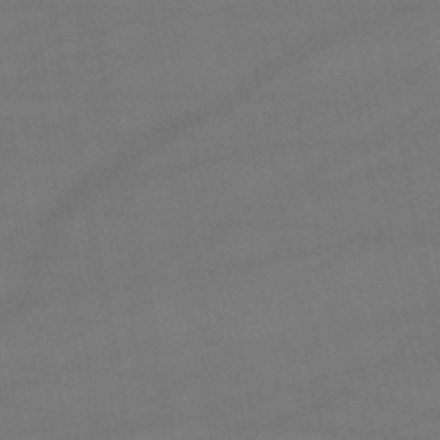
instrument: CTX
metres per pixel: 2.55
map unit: lHb
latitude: -47.0675
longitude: 73.6155
